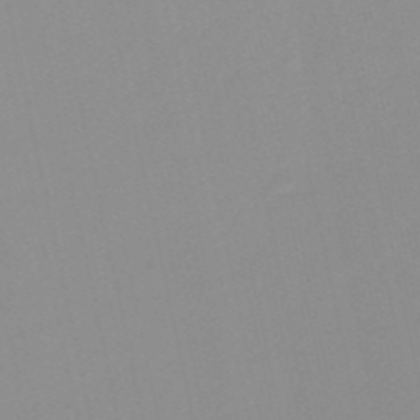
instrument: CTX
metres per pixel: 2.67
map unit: HNb
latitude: -52.0094
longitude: -50.8191
